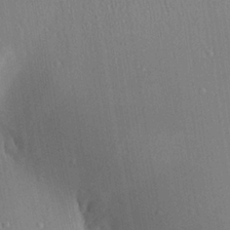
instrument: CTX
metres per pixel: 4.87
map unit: Ave
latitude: 23.7638
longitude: -136.1200
